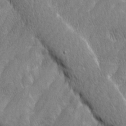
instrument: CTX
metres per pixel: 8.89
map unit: Ave
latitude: 9.3104
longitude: -105.8206
